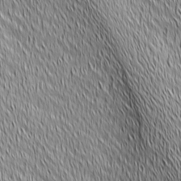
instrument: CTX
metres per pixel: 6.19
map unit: Ave
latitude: 2.5168
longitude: -114.0822
